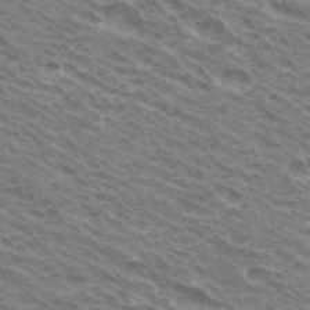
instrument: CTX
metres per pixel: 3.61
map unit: Hto
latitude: 33.0270
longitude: -40.9513
